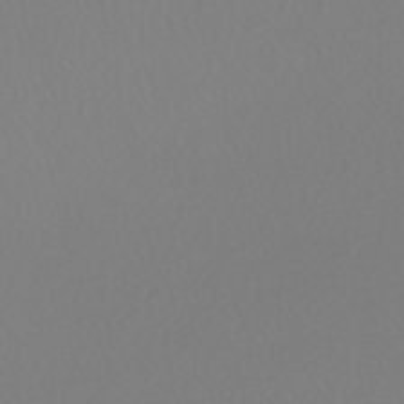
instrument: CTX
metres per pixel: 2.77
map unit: HNhu
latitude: -48.5385
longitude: 101.2375
